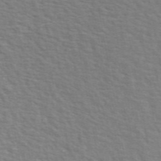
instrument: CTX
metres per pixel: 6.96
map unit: ANa
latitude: 48.8380
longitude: -75.9528
